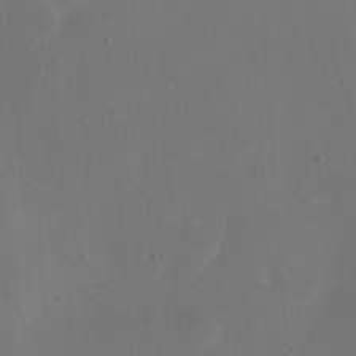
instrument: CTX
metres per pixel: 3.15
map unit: eHh
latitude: 23.4048
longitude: -66.4412
